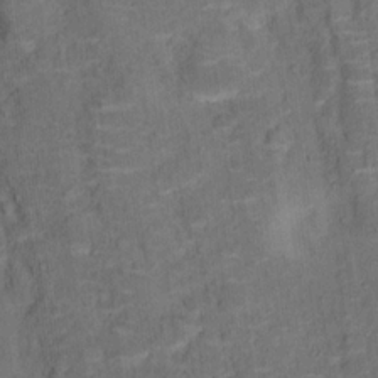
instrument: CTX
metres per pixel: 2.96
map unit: Hto
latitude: 15.9717
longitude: -36.6491
